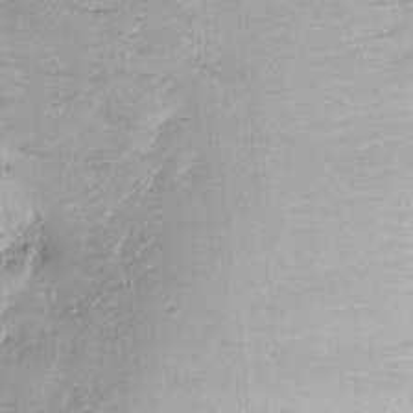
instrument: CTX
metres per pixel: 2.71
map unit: Htu
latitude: 2.2333
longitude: 148.2173
